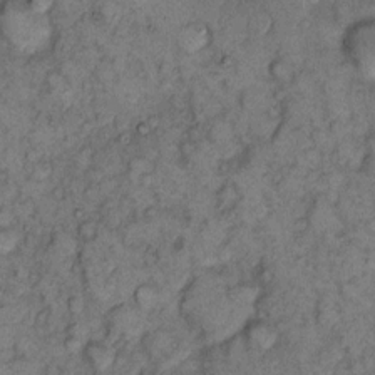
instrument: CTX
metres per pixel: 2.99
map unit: eHh
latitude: 11.4049
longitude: -63.0270
